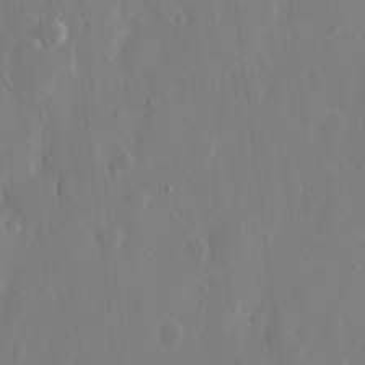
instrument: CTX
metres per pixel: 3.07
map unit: eHh
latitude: 12.8002
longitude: -71.3293
